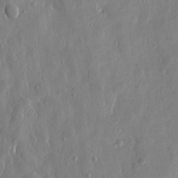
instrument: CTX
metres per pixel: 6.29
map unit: Htu
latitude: -0.0661
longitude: -177.1025
